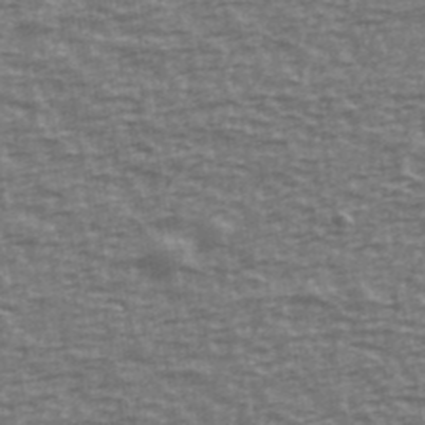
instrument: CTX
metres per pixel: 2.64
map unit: Ave
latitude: 40.7813
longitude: -113.6883
